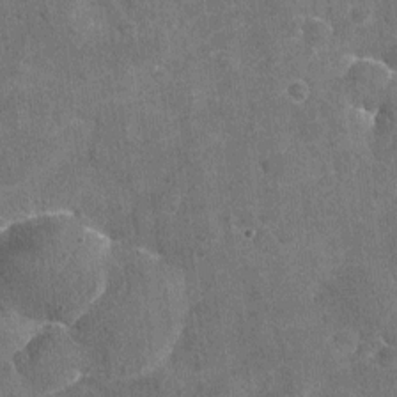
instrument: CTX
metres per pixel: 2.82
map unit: Nhu
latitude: -17.1998
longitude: -56.3467
